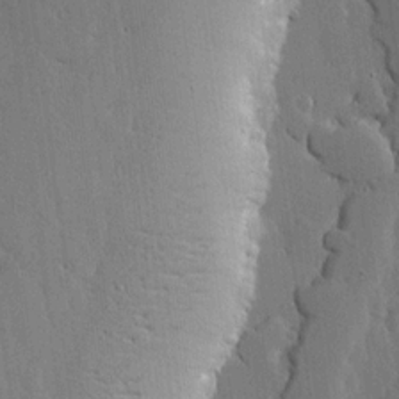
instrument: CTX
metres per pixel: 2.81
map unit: lHvf
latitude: 17.7072
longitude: -115.7449
